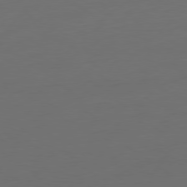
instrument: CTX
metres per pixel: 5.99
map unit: Ap
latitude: -79.5588
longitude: -65.2537
